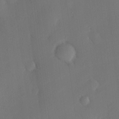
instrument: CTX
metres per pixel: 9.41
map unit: Hve
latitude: 19.3859
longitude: 150.2173
